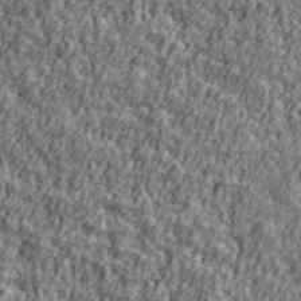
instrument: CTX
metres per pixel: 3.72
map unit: Ave
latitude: 42.1389
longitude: -111.8584
